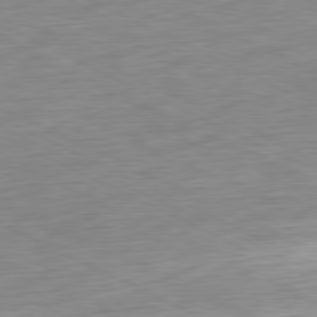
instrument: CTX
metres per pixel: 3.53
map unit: Ap
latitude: -81.0676
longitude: -72.1956
